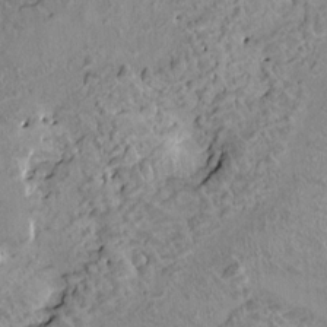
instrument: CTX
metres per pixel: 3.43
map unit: HNhu
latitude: 5.3482
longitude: 3.8989
